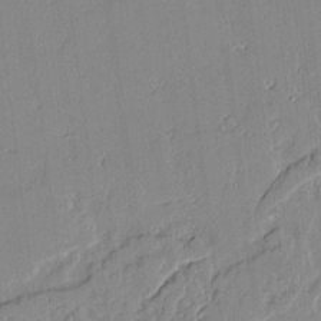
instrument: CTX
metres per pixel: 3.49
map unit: Aa
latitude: 10.9892
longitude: -129.2915
